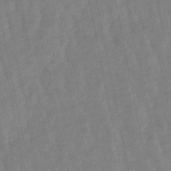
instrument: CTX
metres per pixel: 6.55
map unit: lHb
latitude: -48.5196
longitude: 78.2550
